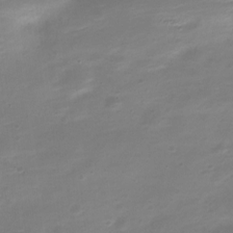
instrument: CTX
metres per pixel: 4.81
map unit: Nve
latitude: -21.2187
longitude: 105.3698
